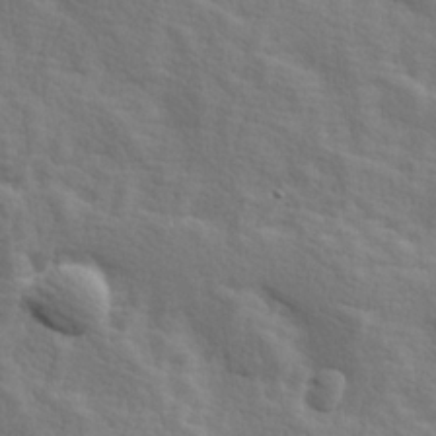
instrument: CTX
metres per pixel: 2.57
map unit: Hve
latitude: 25.3292
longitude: 145.6155
